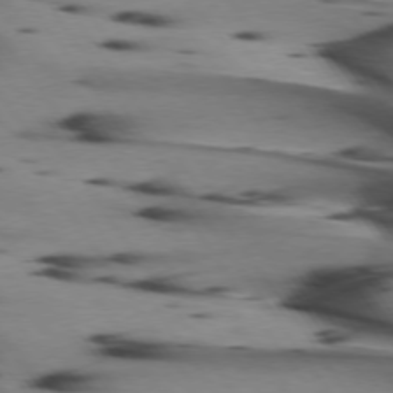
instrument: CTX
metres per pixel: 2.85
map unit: lApd
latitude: 74.9136
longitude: -64.3845
